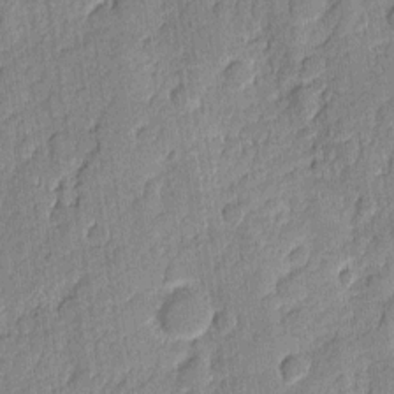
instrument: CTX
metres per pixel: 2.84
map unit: eHh
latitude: 6.2900
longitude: -75.6505
